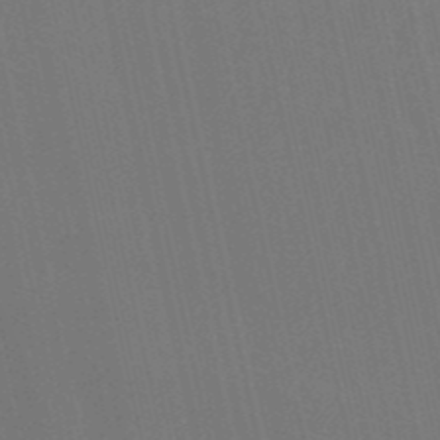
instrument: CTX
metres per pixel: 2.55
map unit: eHb
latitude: -50.9542
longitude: 77.1242
